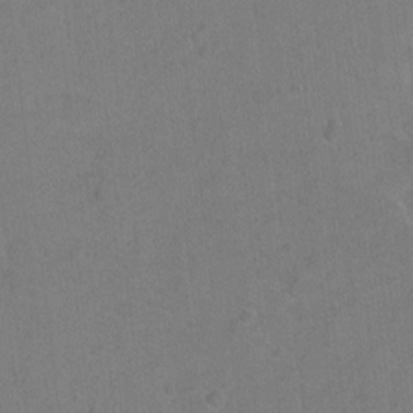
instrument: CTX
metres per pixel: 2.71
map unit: Hto
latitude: -4.6518
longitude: -35.8583
